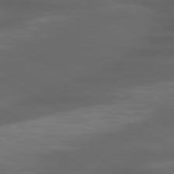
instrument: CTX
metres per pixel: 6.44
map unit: lApd
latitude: 79.5371
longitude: -119.6694
